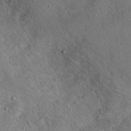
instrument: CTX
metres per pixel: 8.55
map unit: Nhu
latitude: 13.4238
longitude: -27.7072
